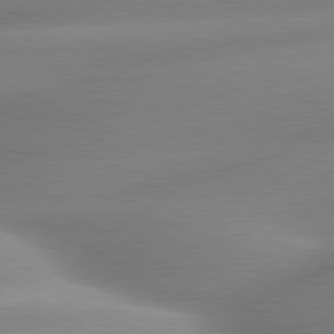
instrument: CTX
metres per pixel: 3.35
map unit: lApd
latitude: 80.0255
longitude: -157.3859
